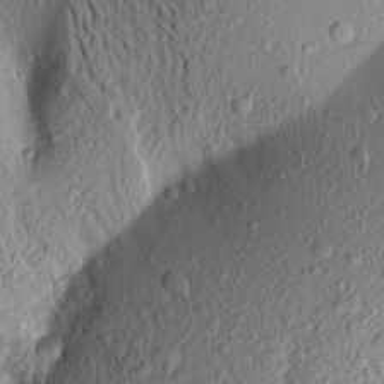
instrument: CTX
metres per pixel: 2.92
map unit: Aa
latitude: 18.1955
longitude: -148.4979
